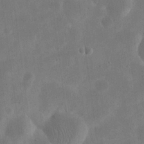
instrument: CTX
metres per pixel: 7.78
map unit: eHh
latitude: 21.1026
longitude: -69.5560
